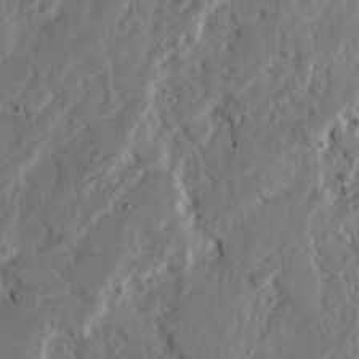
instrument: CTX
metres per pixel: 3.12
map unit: Ave
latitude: 23.0080
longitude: -131.1970
